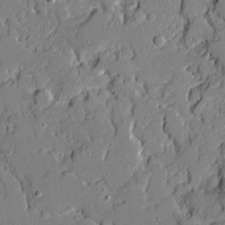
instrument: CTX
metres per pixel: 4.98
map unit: Ave
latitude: 18.5923
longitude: -128.1578
